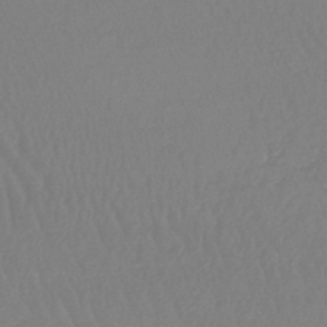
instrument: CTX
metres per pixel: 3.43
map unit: lHb
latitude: -44.4818
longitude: 70.1606
